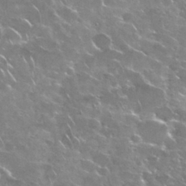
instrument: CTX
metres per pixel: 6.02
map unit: Nhu
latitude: 28.7624
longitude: -60.8191
